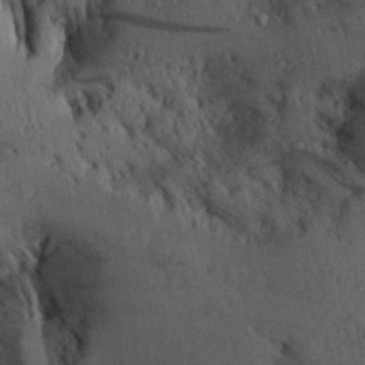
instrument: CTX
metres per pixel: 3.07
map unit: Aa
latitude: 27.8017
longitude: -134.4790
